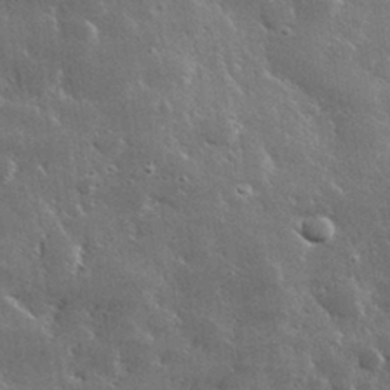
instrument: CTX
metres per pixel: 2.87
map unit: lHvf
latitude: 33.0270
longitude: -90.4223
